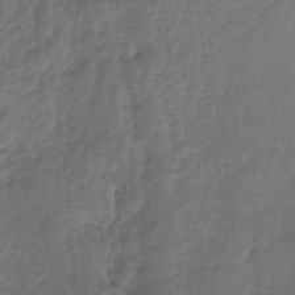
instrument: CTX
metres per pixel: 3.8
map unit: HNb
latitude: -34.3306
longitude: 60.4062
